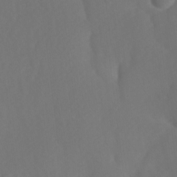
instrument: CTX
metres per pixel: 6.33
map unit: Ave
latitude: 1.2537
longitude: -113.4237
